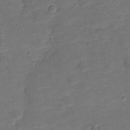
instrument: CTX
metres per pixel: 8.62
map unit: Nve
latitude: -20.1983
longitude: 103.8611
